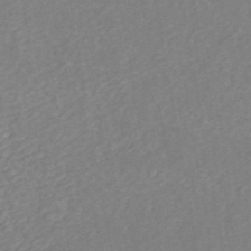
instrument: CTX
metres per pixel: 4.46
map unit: ANa
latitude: 44.8569
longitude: 24.4629
